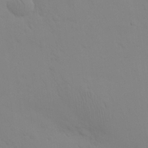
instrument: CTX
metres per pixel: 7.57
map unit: eHh
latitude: 25.0647
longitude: -65.7639
